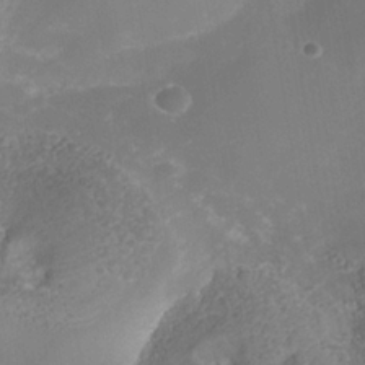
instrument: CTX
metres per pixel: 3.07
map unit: Nhe
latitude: -38.2740
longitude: -118.0444
